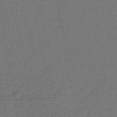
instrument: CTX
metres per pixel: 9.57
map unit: lHb
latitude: -39.2187
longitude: 63.4832
